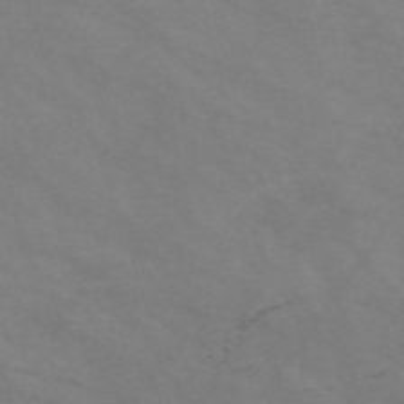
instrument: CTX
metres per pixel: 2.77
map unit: Nve
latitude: -58.4628
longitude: 58.7274
